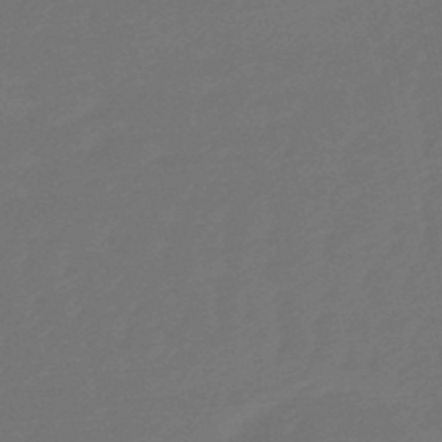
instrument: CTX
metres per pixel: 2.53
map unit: eHb
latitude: -50.8975
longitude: 77.8989
